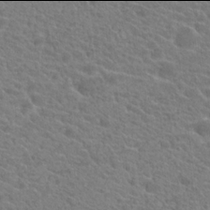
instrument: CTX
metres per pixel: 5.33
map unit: Hto
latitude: 21.9906
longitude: -39.4237
